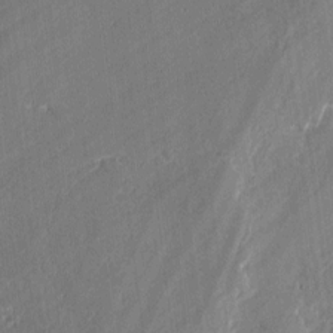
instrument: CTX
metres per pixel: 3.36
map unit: lAvf
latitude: -0.3118
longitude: -108.0822
